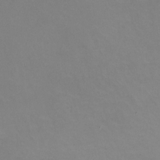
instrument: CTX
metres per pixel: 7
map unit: HNhu
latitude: -1.5588
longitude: -2.7813
